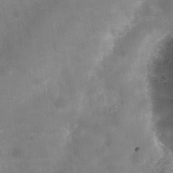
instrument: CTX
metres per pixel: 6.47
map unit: Hve
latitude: -31.1620
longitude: 93.8044
